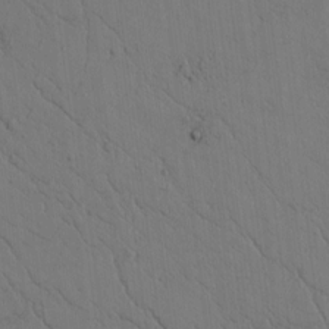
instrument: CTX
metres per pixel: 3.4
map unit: lAvf
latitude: 5.5371
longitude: 159.8044
